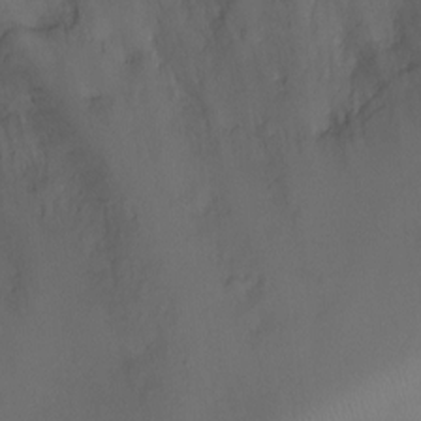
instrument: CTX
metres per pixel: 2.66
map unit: Ht
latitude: -2.7274
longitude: -18.8380
